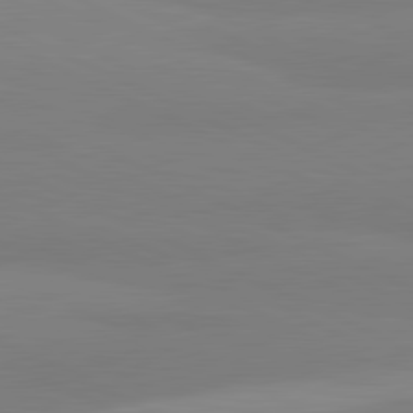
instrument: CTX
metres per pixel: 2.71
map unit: lApd
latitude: 81.7072
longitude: 179.4832
